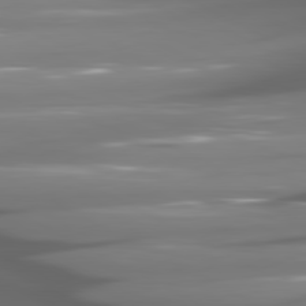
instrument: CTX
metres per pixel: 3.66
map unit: lApd
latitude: 80.8002
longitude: -145.1403
